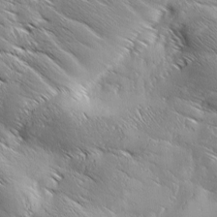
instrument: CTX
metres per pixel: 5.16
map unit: Ave
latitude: 1.5182
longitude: -114.2144
